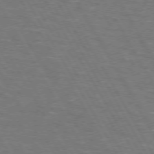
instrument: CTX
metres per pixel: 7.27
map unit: lApd
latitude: 72.8002
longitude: -73.3671
